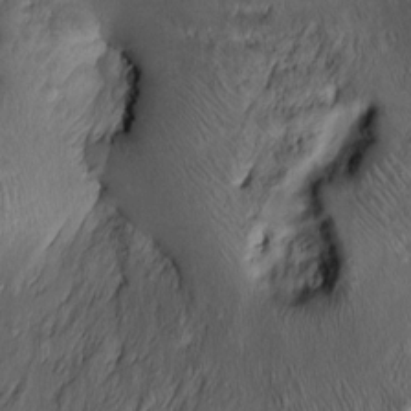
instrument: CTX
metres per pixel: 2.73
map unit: Htu
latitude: -6.7652
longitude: 157.7100
